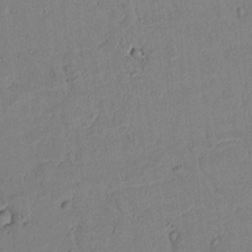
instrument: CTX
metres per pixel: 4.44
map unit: lAvf
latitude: 6.4223
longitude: 169.4076
